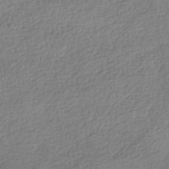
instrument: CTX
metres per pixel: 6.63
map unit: HNhu
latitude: -41.0108
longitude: 96.4251
